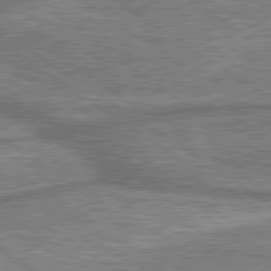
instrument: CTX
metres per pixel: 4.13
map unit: lApd
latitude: 79.9339
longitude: 175.4454
